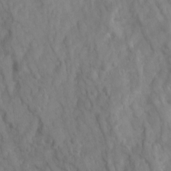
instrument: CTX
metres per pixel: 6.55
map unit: Ave
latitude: 17.1781
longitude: -132.6679
